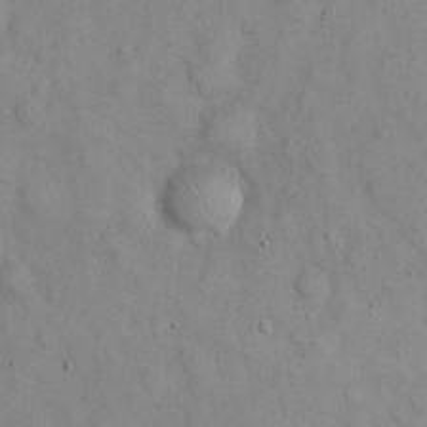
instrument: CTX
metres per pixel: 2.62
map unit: eHh
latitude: 22.7813
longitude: -58.8758
